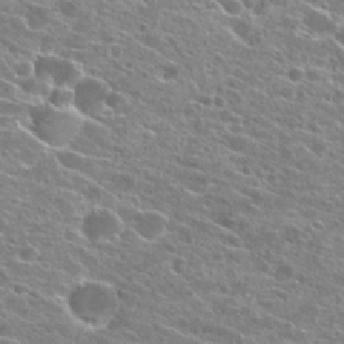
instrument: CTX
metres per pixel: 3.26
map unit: Hto
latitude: 23.1970
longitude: -41.0269
